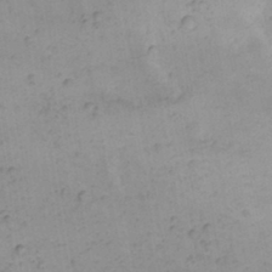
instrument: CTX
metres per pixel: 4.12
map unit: eHh
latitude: 22.7813
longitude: -70.5357
